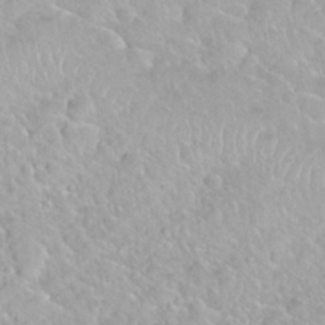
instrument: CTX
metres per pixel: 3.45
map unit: Nhu
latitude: 27.9150
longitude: -53.6883
